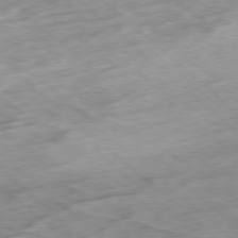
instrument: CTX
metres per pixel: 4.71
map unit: Hpe
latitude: -78.5762
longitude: -16.1956
